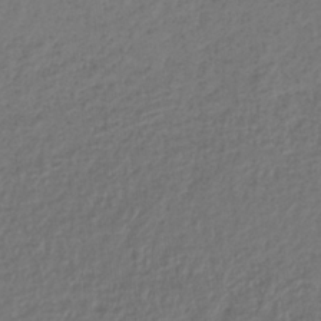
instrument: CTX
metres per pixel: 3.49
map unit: lHb
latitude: -34.4251
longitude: 64.0850
